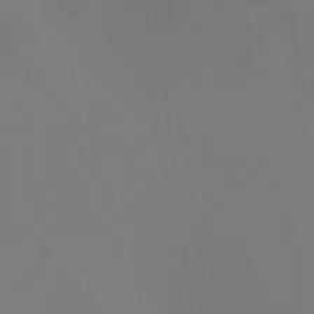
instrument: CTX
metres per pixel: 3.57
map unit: HNhu
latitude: 8.2523
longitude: -0.6868
